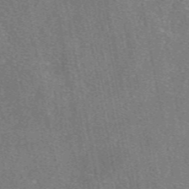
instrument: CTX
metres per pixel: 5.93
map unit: eAb
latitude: 48.0255
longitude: 109.8233
